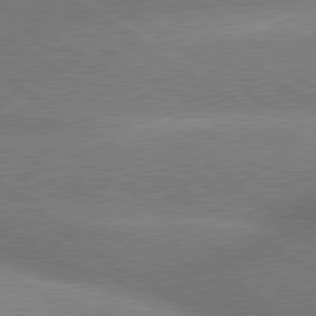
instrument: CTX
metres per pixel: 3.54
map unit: lApd
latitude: 80.0633
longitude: -153.8017
